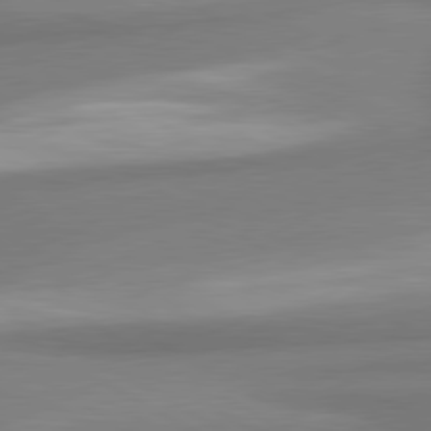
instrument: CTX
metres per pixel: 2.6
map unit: lApd
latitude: 80.3278
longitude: 177.0109
